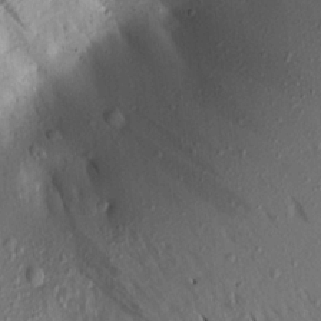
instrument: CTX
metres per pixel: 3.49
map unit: Aa
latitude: 17.9717
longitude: -148.5546
